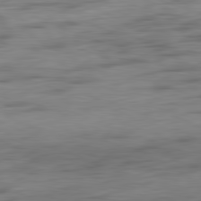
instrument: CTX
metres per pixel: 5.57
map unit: Ap
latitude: -81.8989
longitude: -79.2537
